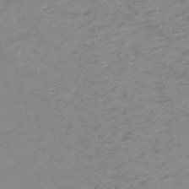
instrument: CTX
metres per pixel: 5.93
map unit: HNb
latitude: -51.7100
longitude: -51.8394
